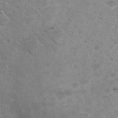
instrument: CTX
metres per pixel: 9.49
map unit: Nhu
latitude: 30.7436
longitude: -48.6868
